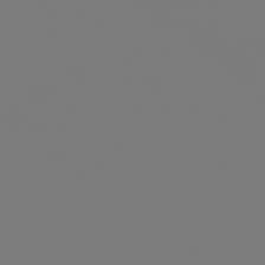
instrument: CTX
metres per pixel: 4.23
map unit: Hpe
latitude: 78.5546
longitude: 173.8044
